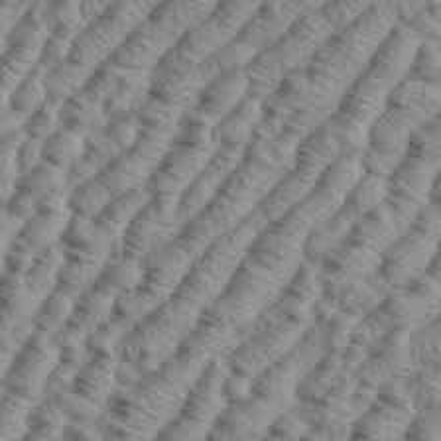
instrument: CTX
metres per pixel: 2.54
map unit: eHh
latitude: 37.4427
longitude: -136.8758
